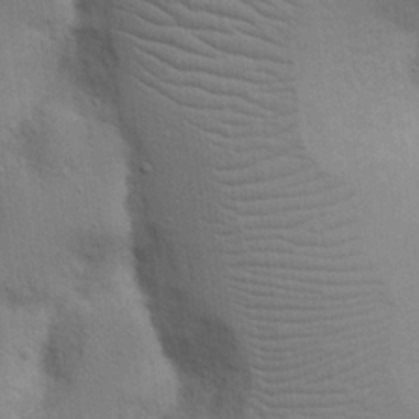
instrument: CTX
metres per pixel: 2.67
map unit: Nhu
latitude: 17.4993
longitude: -75.2159
